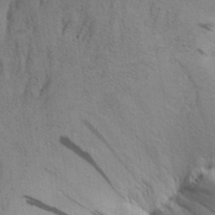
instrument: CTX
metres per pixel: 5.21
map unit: Aa
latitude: 26.1956
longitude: -148.7246
